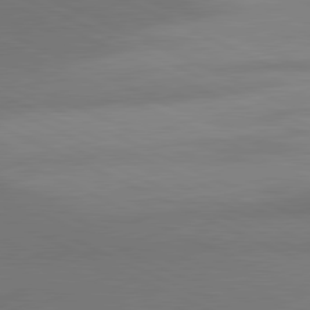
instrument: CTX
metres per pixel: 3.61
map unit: lApd
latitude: 81.1025
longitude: 144.3306
